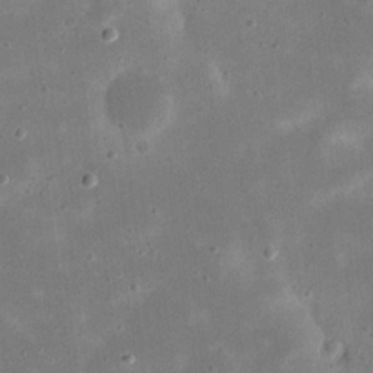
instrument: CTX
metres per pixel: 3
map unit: eHh
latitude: 21.2537
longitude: -67.5371
